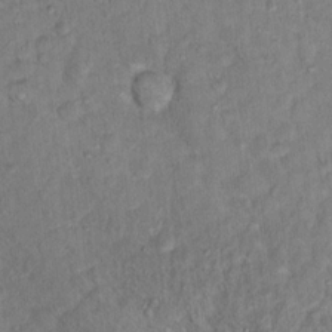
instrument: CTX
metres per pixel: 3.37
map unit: Hto
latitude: 13.3293
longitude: -37.3482
